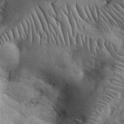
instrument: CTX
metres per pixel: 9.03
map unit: eHh
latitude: 33.6883
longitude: -67.4237
